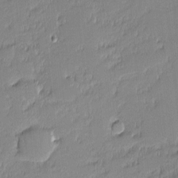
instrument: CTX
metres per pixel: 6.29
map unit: eHh
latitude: -2.7274
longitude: -82.3089
